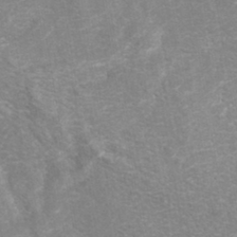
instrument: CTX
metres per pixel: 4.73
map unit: Nhe
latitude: -42.0283
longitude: -110.3279
